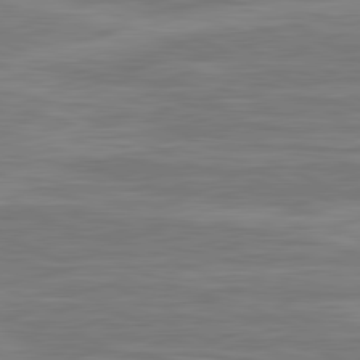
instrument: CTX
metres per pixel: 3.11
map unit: lApd
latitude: 81.4048
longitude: -174.9136
